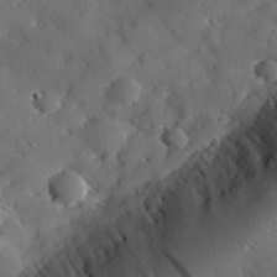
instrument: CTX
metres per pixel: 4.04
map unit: lHvf
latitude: 31.9528
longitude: -84.6113
